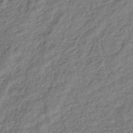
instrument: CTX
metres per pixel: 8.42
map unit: eHb
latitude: -43.3320
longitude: 83.7289
